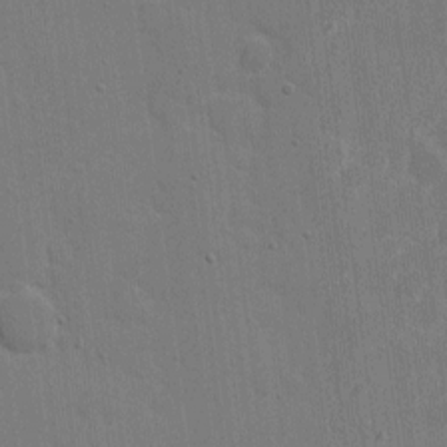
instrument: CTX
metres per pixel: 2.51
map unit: eHh
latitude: 6.5546
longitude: -67.2725
